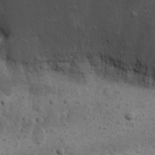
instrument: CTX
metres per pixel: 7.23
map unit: Nhu
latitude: 22.0822
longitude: -71.7638
